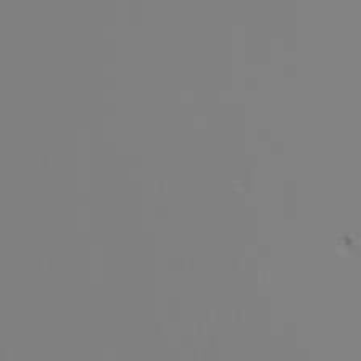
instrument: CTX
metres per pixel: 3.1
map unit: Nhu
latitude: -7.0108
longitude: -93.3859
